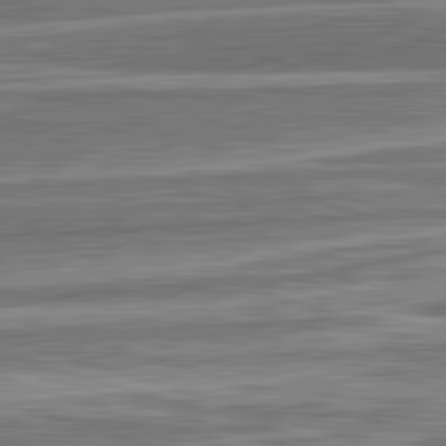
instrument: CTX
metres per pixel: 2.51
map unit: lApd
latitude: 82.8757
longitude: 166.6896
